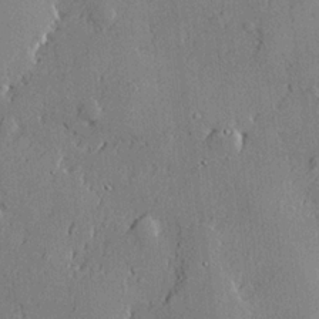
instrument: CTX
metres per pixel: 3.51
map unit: lHvf
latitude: 21.4616
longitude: 143.8989
